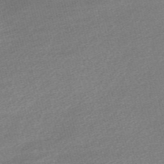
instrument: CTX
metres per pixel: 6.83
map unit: Nve
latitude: -56.3684
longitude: 61.0864
